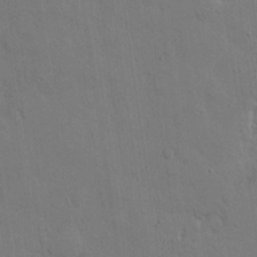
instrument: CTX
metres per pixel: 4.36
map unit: Nhu
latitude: 26.7435
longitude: -73.1781
